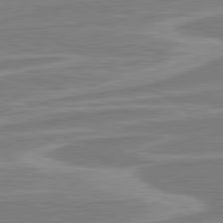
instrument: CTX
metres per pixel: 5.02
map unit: lApd
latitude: 80.8380
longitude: -173.7071
